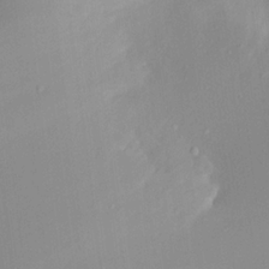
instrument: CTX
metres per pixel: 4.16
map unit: Aa
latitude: 20.1578
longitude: -144.8758
